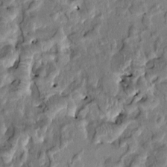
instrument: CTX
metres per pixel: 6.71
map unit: HNhu
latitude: 4.8758
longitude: 9.4454
